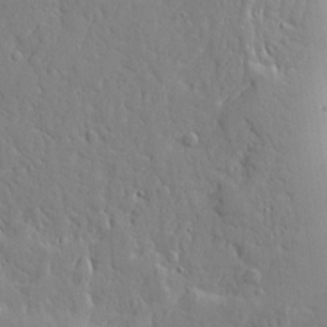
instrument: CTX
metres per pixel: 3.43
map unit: Ave
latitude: 16.9514
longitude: -141.1970
